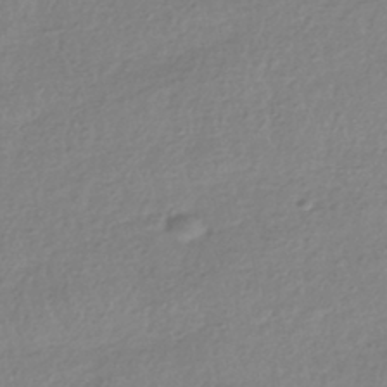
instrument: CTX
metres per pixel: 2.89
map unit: HNhu
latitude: -42.7841
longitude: 97.9367
